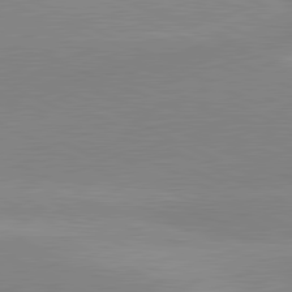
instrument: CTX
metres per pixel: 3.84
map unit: lApd
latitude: 81.3482
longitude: -151.3670
